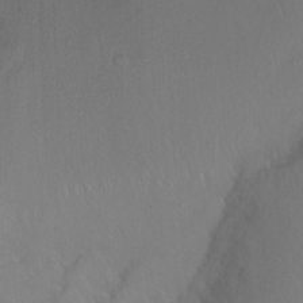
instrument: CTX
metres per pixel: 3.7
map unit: Ht
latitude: -8.2739
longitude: -37.1026
